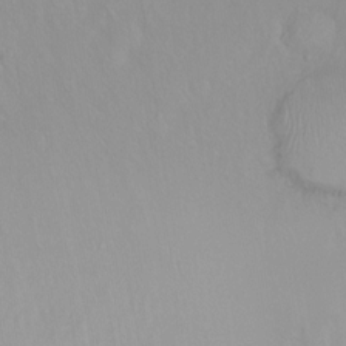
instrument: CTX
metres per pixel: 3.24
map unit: Ht
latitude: -15.1243
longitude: -42.8380
